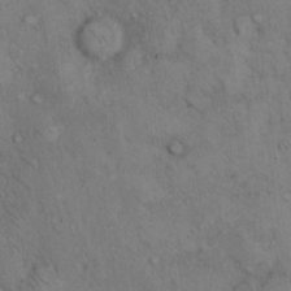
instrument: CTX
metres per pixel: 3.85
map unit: Hto
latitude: 11.7828
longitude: -58.6680
